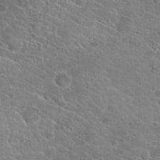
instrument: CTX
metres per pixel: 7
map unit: Hto
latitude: 19.4048
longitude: -36.8947
